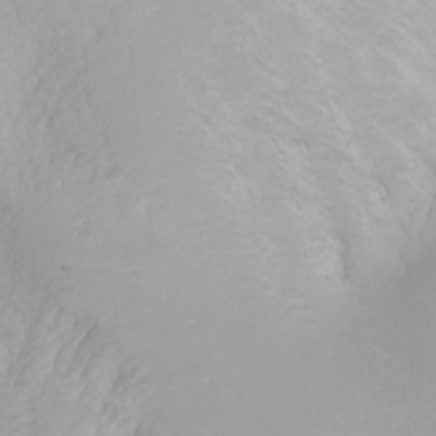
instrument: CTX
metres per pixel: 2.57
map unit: Nhu
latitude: -0.0472
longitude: -76.7435
